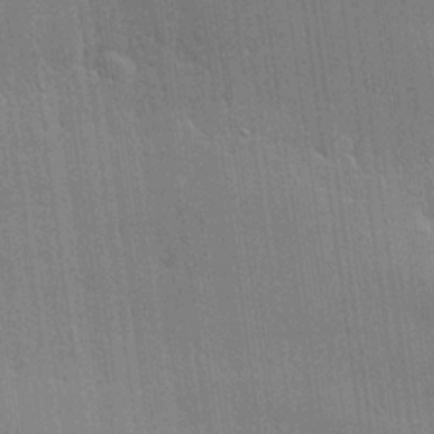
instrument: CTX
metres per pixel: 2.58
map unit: lHvf
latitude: 21.2726
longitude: 142.8596
